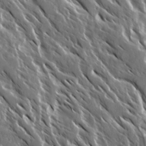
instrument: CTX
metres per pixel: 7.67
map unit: Ave
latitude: 14.9892
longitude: -133.2537
